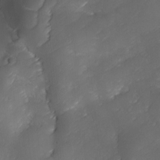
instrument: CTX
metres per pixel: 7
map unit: Ave
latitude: -10.2740
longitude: -122.2145
